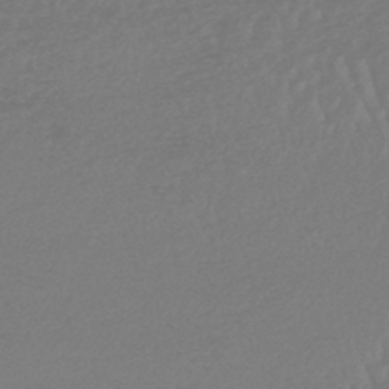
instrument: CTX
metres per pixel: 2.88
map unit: lHb
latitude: -45.2754
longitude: 70.5763
